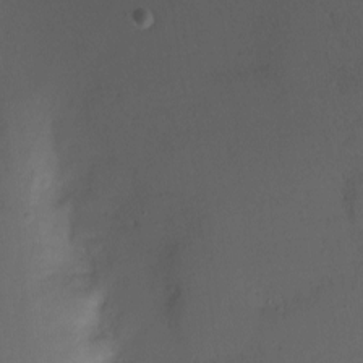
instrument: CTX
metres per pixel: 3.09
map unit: Nhu
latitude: -7.3131
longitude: -45.4804
